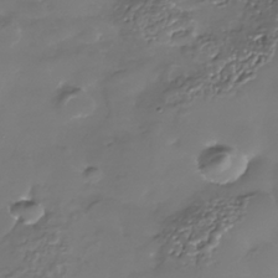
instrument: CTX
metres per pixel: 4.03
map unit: Nhe
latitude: -36.0094
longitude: -92.3089
